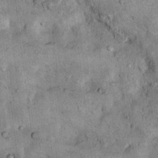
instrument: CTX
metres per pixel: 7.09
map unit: Nhu
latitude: 7.6127
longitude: -23.9150
